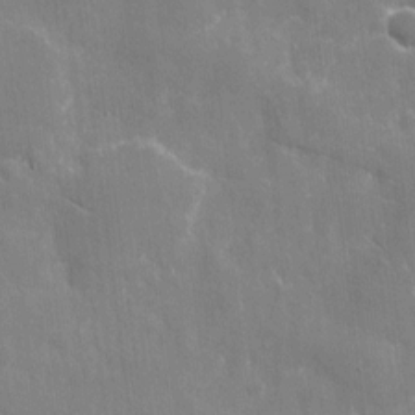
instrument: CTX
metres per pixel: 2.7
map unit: eHh
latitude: 9.1970
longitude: -70.4223
